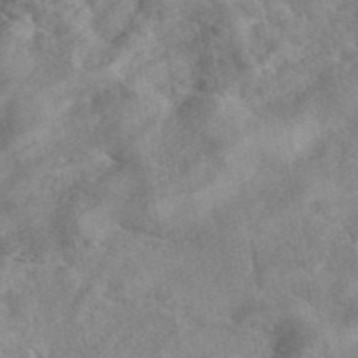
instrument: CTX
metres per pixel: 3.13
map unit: eAb
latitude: 46.1767
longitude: 127.7855
